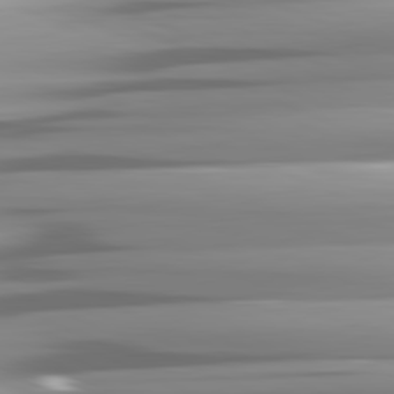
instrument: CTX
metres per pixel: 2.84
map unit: lApd
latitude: 81.7450
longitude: -146.6113
